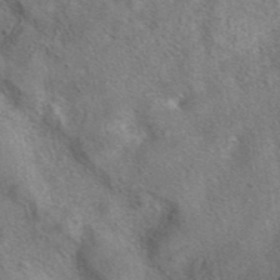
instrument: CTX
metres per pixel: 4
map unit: eAb
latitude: 40.8757
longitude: 107.5777
